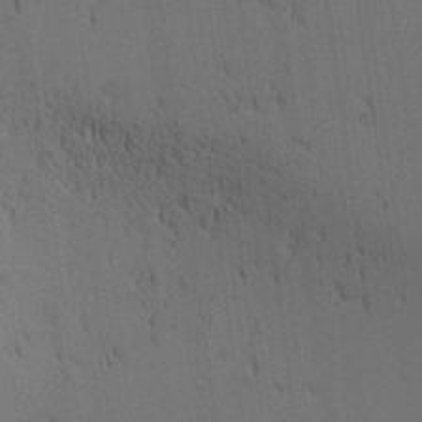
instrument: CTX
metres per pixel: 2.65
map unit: lAa
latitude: 11.8017
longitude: -107.9150
